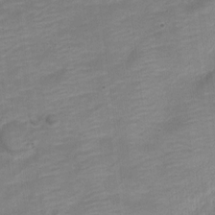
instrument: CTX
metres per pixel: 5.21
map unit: Nve
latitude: -18.2928
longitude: 109.5588
